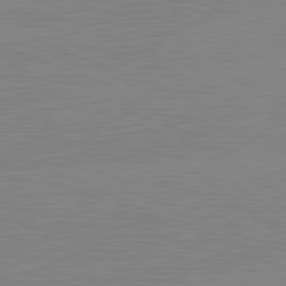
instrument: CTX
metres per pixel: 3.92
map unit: lApd
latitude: 81.7261
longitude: -158.1389
